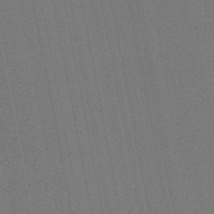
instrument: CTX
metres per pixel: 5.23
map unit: lHb
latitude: -46.5007
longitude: 77.8422
